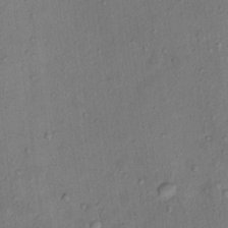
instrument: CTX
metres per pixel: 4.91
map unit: Ht
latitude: 13.0081
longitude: -40.0255
